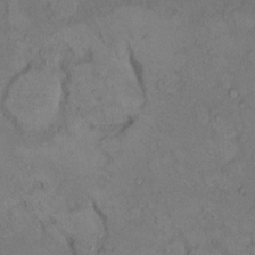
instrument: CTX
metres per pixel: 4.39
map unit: Hto
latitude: 7.8583
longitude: -59.8961
